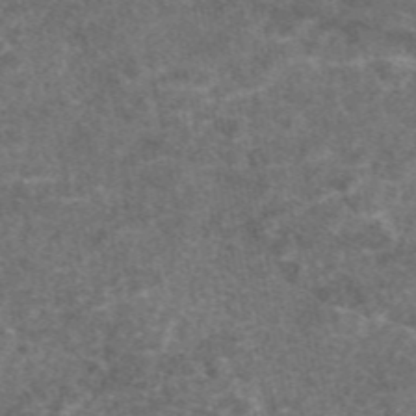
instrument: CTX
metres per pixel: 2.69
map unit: eAb
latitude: 47.5749
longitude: 108.0661
